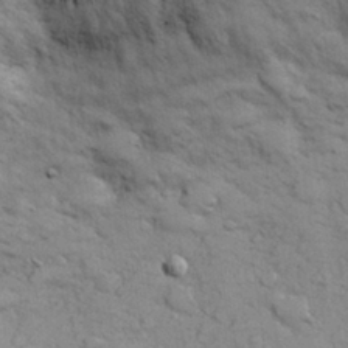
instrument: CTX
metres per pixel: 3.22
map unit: eHh
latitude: 29.8016
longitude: -69.9717
